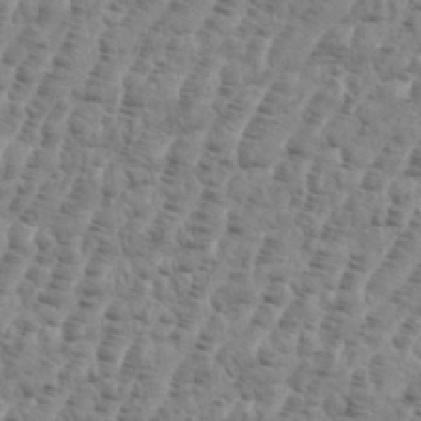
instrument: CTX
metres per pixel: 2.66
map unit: eHh
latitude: 36.1200
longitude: -136.3090
